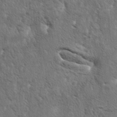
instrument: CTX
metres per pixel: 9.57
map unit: lAa
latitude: -5.0297
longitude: -125.7072
